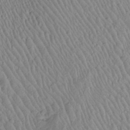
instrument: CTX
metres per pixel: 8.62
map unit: Htu
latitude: -6.4440
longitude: 152.8786
